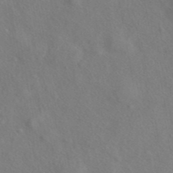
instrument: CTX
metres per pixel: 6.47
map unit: ANa
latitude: 43.7828
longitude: 27.4265
